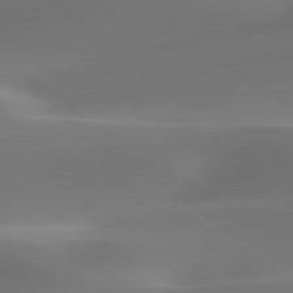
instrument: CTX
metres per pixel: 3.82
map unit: lApd
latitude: 79.8206
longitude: -91.9150
